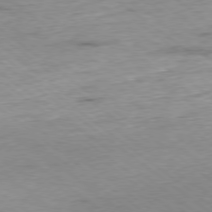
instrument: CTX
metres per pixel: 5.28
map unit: Hpe
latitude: -78.8786
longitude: 10.6708
